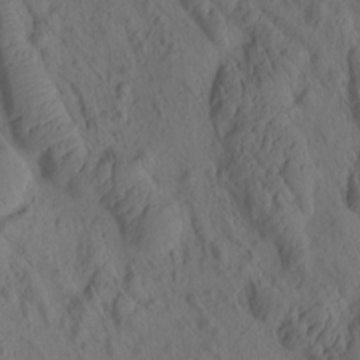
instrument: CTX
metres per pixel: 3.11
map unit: eHh
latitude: -0.6897
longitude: 15.2943
